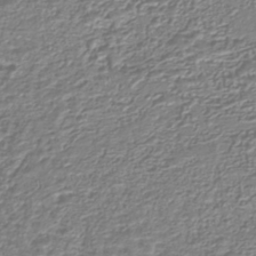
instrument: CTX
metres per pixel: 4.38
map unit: lHb
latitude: -38.5196
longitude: 58.8030
